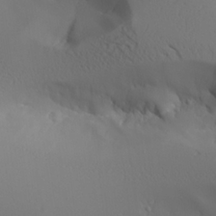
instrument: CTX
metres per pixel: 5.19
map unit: Aa
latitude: 24.1766
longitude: -127.0648
